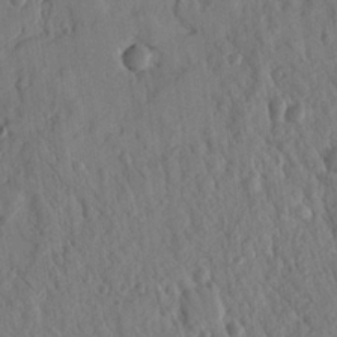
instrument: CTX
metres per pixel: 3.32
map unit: Nhu
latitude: 18.8002
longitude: -78.1011
